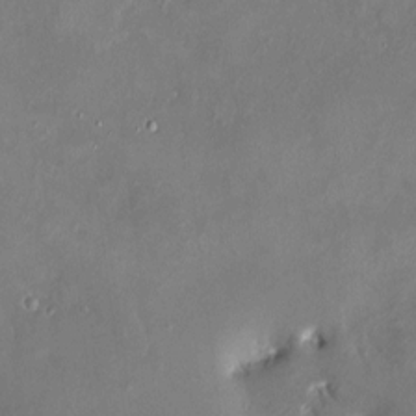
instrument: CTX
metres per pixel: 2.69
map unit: HNhu
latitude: 6.8758
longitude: 4.8219
